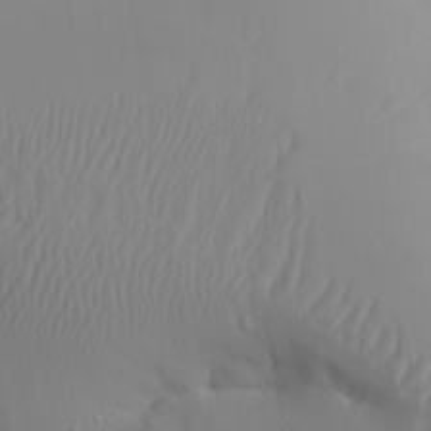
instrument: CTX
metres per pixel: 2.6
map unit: Aa
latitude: 29.9717
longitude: -132.6302
